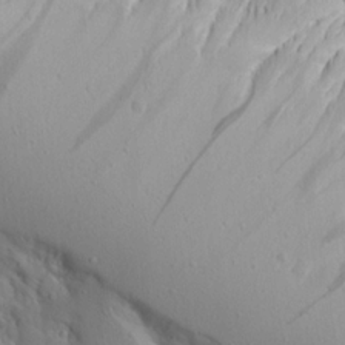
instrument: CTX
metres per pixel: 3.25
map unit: Aa
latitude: 14.5735
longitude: -142.9703
